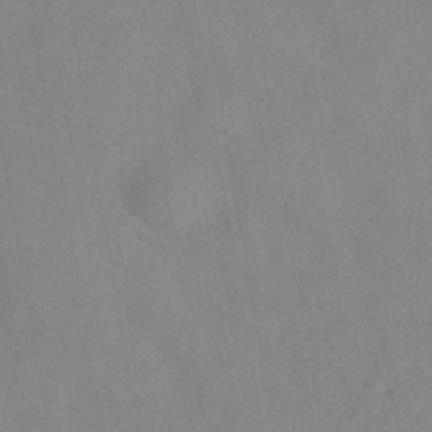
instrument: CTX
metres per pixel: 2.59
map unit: HNhu
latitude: -40.1039
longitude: 101.3887
